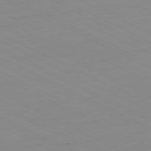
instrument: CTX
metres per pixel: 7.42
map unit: Ap
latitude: -80.8975
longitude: -94.2901
